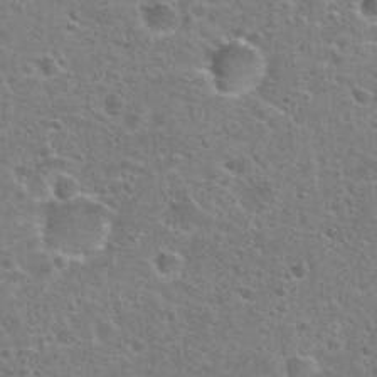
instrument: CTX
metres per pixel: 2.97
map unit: Hto
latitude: 24.0822
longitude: -47.1404
